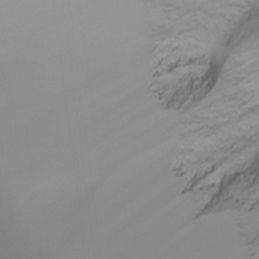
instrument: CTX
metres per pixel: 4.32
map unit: Ht
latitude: -16.5574
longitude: -47.1781
